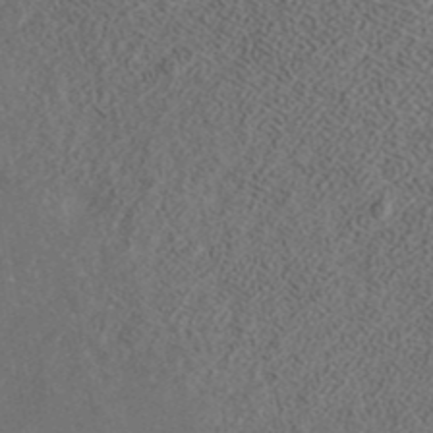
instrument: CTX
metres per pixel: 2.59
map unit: ANa
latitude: 41.8205
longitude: 26.6140
